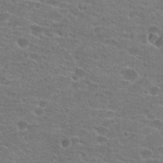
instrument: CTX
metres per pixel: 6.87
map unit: Hto
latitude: 22.4790
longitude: -43.6694
